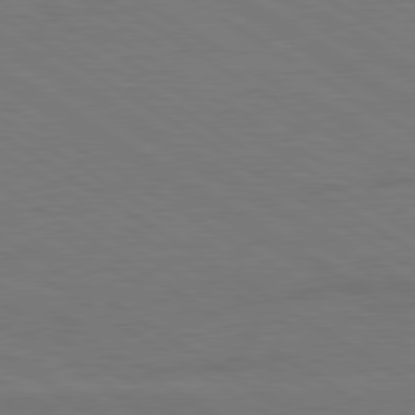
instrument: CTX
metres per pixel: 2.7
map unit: lApd
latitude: 79.7072
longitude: -126.0633
